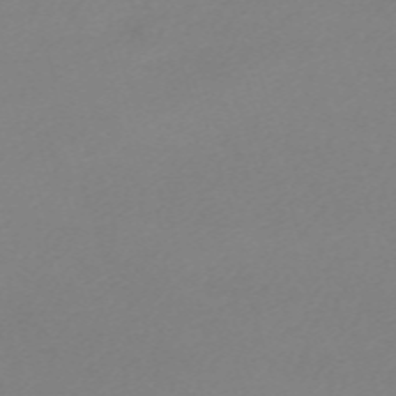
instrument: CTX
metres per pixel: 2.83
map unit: eHh
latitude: -61.6911
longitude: 52.8597
